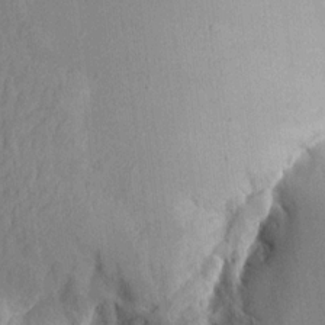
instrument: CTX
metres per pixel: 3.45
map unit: Aa
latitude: 15.1404
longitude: -145.8772
